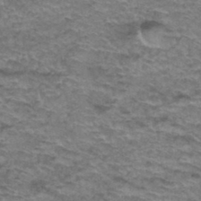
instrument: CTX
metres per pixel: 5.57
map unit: Hto
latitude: 37.1592
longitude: -42.5168
